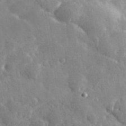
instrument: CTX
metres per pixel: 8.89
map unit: eHh
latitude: 32.3278
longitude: -80.4223
